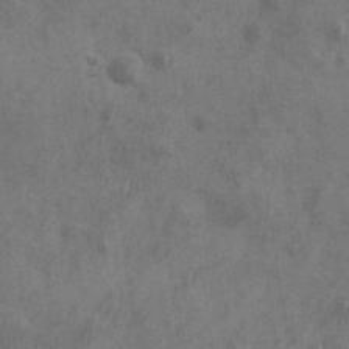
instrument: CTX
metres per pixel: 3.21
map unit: eHh
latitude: 34.0444
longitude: -133.5371
